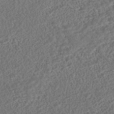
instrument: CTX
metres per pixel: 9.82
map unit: HNhu
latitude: -43.7288
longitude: 100.4062
